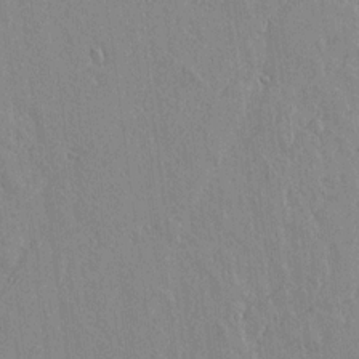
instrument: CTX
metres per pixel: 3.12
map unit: lAvf
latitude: 14.7813
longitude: -125.6127
